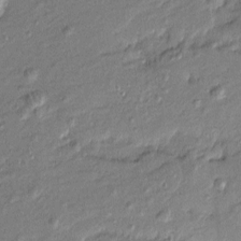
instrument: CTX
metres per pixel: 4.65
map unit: Htu
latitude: -7.7477
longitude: 177.0298
